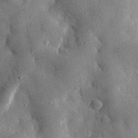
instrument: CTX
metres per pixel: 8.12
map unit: eHh
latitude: 30.8380
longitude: -79.9717
